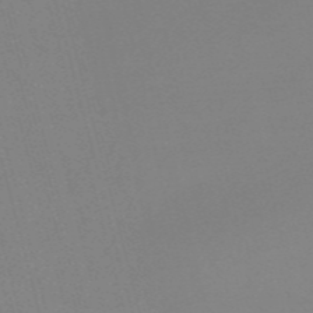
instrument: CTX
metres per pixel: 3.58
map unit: Nve
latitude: -57.1998
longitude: 62.0661
